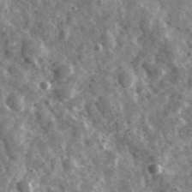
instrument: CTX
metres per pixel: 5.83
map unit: Ave
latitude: 38.3089
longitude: -107.5182
